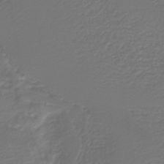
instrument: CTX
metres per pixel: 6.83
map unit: HNb
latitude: -42.4062
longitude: 51.6533
